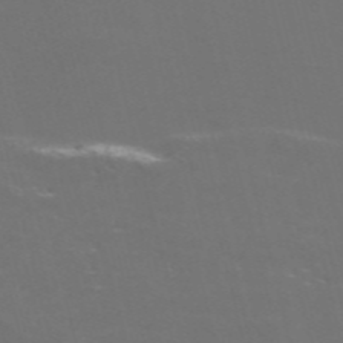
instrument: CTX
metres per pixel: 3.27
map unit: Nve
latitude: -57.5210
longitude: 52.1983
